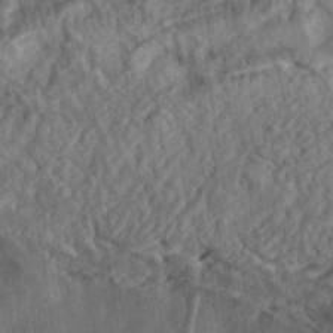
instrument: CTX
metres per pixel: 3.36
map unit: eHh
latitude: 30.8758
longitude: -74.9892
